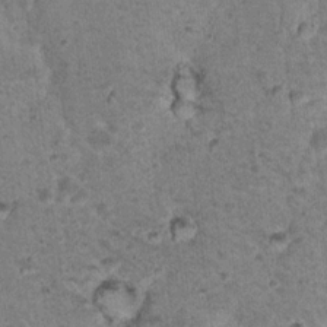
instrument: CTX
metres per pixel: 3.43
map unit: Nhu
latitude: 16.9136
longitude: -31.0837
